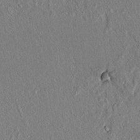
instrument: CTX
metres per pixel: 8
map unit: lAvf
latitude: 7.1214
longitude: 167.3510
